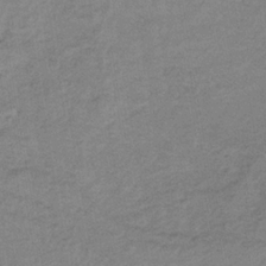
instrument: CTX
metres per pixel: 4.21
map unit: HNb
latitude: -33.1620
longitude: 62.0661
